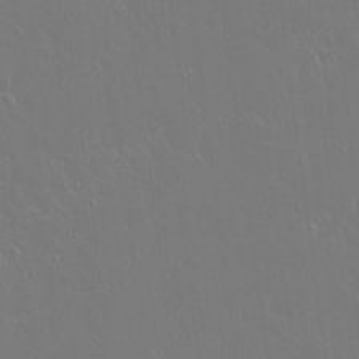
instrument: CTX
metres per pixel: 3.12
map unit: lAvf
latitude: 15.1215
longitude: -129.4804
